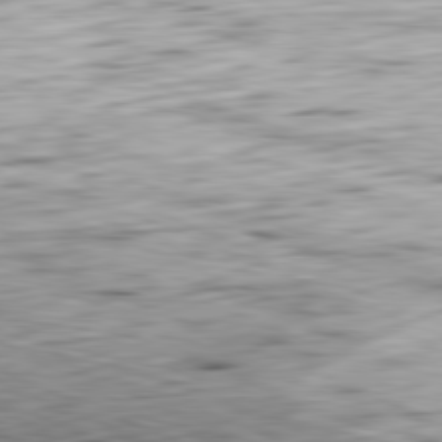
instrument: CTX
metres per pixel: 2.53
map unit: Ap
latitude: -81.8612
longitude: -71.0080
